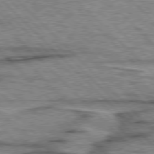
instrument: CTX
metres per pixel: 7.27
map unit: lApd
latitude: 76.7813
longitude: -78.0633
